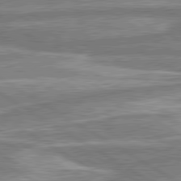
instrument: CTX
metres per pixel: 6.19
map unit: lApd
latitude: 80.5168
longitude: -177.1403
